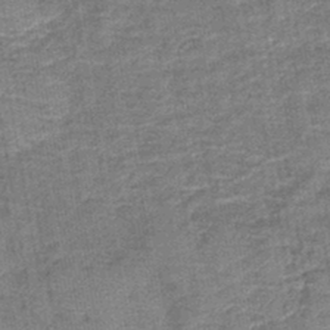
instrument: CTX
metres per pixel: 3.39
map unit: lHb
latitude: -42.1416
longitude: 79.1242
